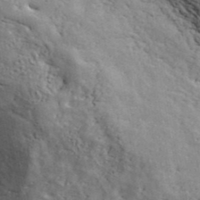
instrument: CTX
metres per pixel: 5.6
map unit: ANa
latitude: 41.0836
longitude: 51.2942
